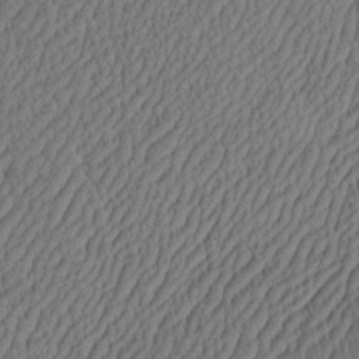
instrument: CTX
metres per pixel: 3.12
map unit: eHh
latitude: -3.0297
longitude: 16.9920
